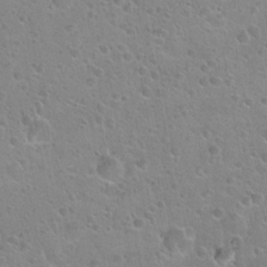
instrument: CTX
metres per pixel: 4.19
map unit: Hto
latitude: 22.5357
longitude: -51.0458
